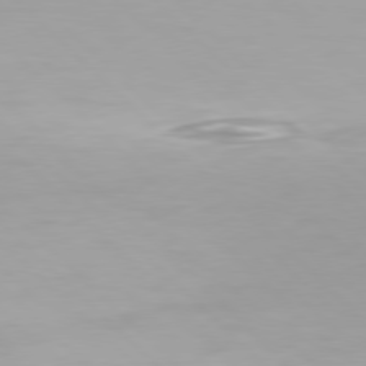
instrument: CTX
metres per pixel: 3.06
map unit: Hpe
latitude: 77.4426
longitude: -164.6490
